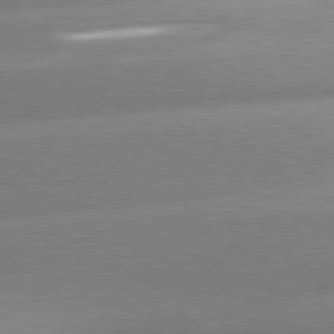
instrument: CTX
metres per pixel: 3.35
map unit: lApd
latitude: 80.6301
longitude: -158.4979
